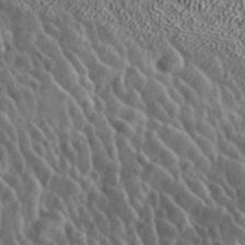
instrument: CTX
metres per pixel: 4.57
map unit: ANa
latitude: 39.7827
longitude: 17.8234
